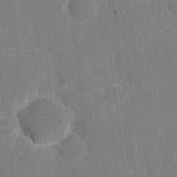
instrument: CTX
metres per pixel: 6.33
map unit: eHh
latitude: 7.4804
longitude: -67.3103
